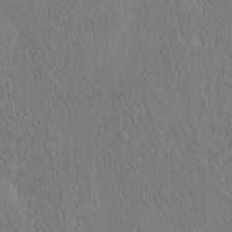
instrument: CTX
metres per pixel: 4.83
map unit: eHh
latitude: -3.1431
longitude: 15.8612
